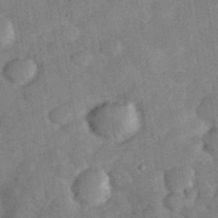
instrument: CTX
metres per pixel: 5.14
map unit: eHh
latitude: 37.4805
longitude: -67.6316
